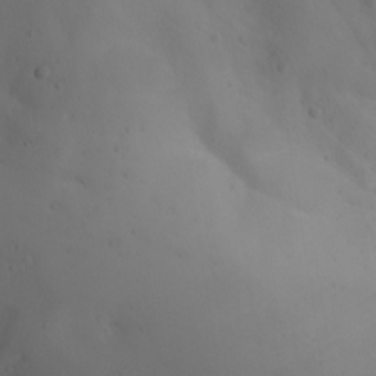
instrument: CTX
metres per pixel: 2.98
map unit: lAa
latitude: 20.8758
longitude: -138.3278
